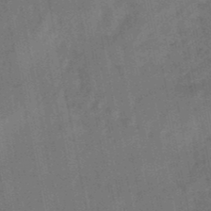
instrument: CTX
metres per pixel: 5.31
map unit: lHb
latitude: -47.9556
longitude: 77.0297
